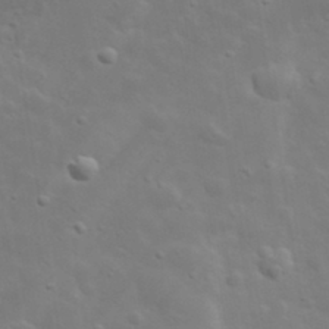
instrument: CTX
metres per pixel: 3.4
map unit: lHvf
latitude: 33.3293
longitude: -82.6679
